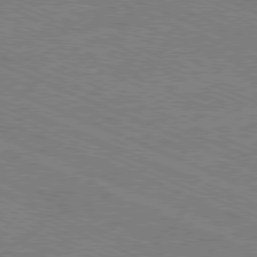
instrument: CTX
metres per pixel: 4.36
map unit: Ap
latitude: -80.7274
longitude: -74.2900
